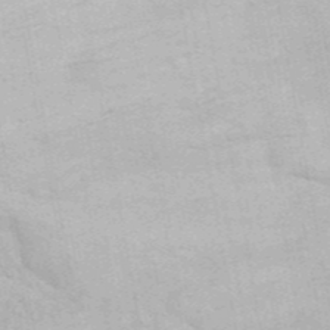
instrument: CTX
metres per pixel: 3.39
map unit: ANa
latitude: 44.9514
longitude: 38.5573
